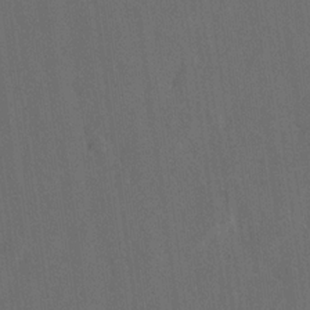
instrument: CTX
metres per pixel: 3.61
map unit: eHh
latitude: 19.0836
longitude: -65.7261
